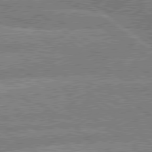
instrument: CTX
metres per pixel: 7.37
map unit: lApd
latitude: 79.5749
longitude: -160.2900
